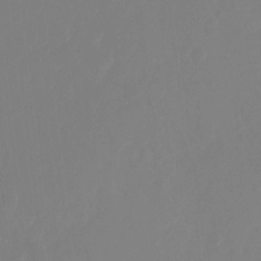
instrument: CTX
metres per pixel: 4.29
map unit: Ht
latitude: -13.8422
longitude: -57.5749
